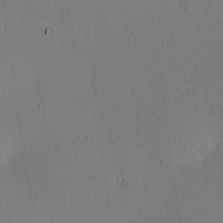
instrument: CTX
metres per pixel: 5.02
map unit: Hve
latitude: 13.9150
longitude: -90.8002
